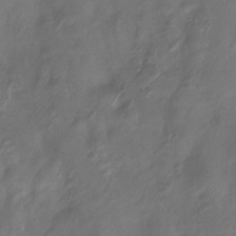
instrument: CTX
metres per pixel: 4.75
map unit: Htu
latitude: -14.0850
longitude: -45.2915
